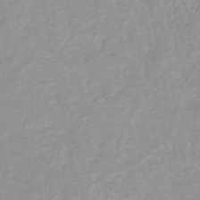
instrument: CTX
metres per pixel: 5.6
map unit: eHh
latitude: -42.9730
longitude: -33.5182
